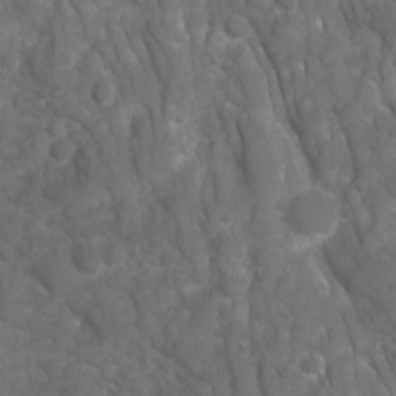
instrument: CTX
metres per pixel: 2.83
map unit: Ave
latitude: 16.4979
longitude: -132.4979
